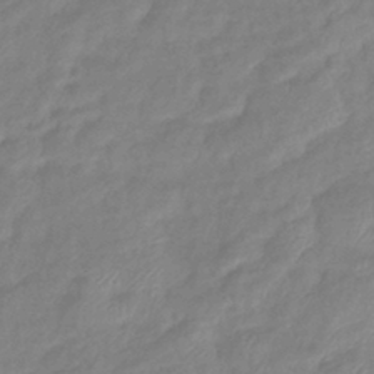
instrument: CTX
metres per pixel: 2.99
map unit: eHb
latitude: -41.1998
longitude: 81.4455
